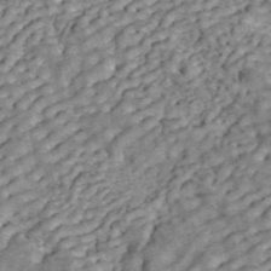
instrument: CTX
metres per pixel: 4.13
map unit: ANa
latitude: 45.3481
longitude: 25.5588
